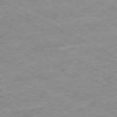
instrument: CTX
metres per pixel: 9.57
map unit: Ap
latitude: -80.4629
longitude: -76.1389
